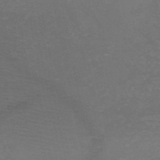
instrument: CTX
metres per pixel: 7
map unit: HNb
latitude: -49.5777
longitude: -43.6127
